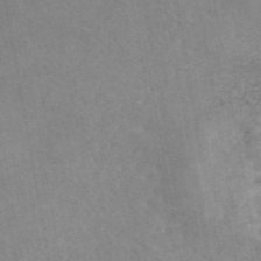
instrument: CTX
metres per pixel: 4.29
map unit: eAb
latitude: 45.2915
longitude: 124.3684
